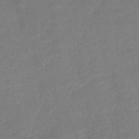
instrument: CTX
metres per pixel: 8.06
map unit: lHb
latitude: -40.7463
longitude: 77.8422
